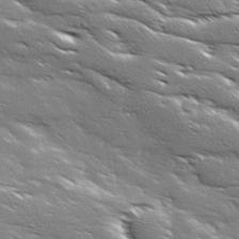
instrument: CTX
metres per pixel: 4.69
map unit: Ave
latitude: 18.5545
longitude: -136.8569
